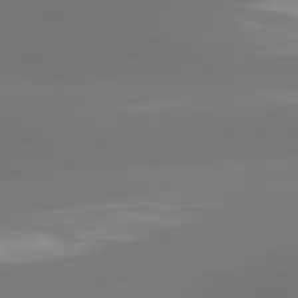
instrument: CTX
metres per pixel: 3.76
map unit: lApd
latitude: 81.6316
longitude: -164.1200
